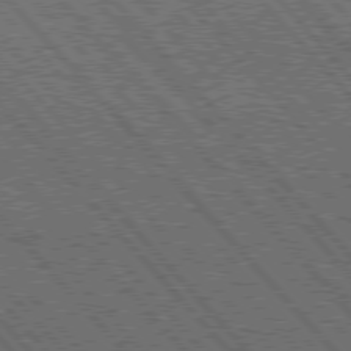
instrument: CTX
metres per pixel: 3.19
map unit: Hpe
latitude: 76.3467
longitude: -169.4616
